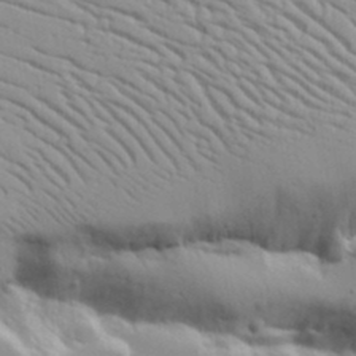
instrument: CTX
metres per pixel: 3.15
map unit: lAvf
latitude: 16.4412
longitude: -125.6882
